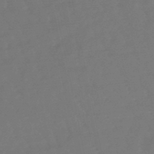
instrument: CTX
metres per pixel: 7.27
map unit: eHb
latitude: -47.3131
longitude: 82.0850
